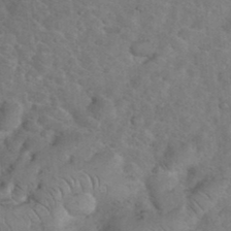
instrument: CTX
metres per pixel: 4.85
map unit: eHh
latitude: 36.7058
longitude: -64.9325
